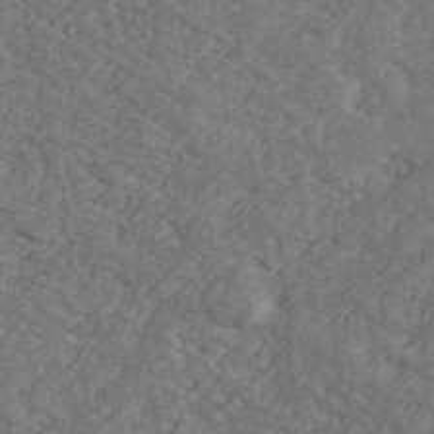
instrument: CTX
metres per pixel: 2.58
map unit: Ave
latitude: 41.6693
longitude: -110.3845
